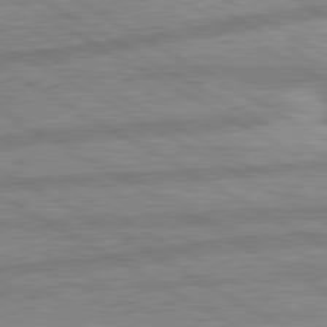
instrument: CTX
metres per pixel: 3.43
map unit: lApd
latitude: 80.3845
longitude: -170.9891
